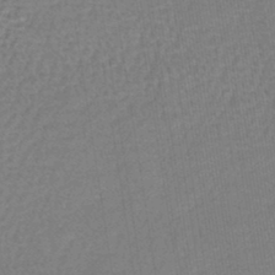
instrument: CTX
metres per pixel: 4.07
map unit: lHb
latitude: -43.4076
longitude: 78.8219
